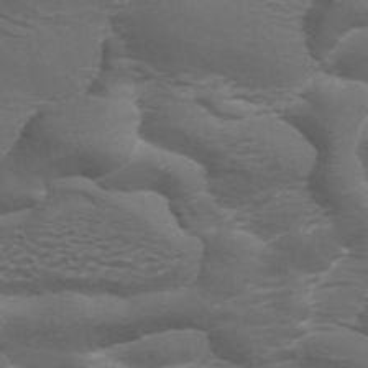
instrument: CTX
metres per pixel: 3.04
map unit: ANa
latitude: 44.3845
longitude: 26.1794
